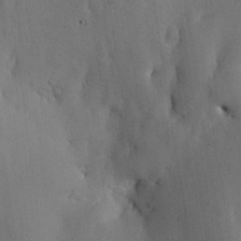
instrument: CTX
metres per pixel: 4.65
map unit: lHvf
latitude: 17.8772
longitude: -114.2144
